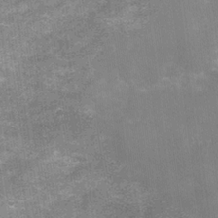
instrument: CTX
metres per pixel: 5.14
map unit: Nhu
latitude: 2.4601
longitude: -17.0080
